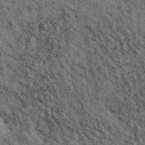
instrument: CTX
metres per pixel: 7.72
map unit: Ave
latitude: 40.8569
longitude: -107.7639
